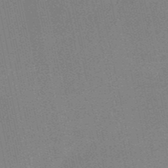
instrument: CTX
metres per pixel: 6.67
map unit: HNb
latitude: -52.7841
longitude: -46.7436
